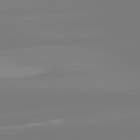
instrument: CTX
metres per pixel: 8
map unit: lApd
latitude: 81.6316
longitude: -149.4049
